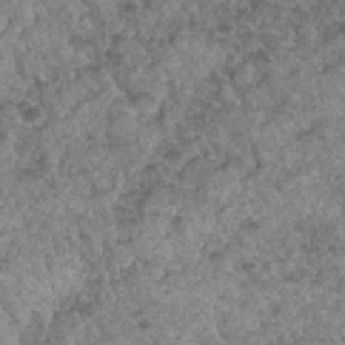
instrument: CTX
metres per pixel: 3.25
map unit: Hto
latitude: 32.0255
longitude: -49.8394
